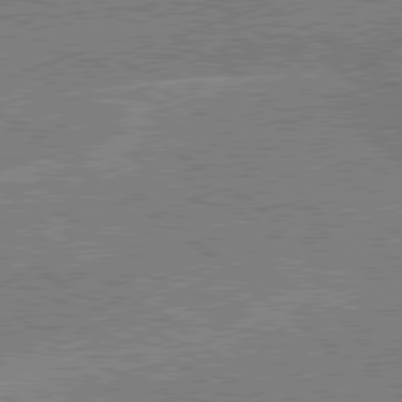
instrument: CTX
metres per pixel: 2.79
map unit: lApd
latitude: 79.3860
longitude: -144.7624
